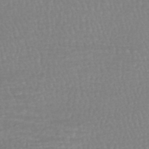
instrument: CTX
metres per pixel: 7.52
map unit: HNhu
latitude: -47.6344
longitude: 98.4251
